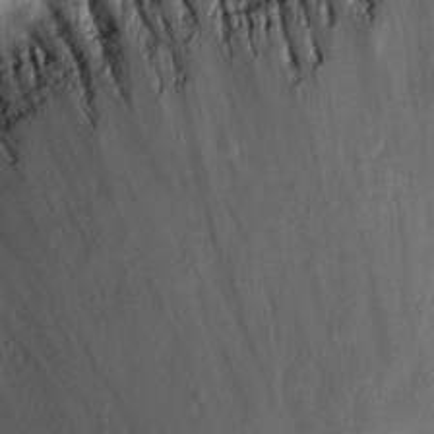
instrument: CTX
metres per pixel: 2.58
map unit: Nhu
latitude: 19.1781
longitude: -75.0836
